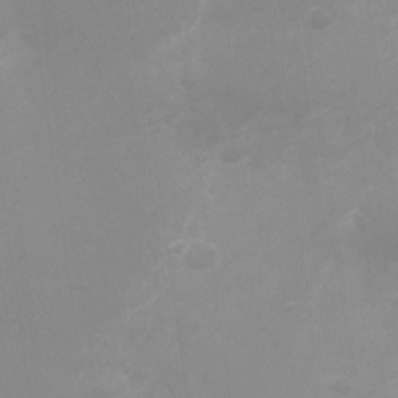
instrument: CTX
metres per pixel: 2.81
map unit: Nhu
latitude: -27.5399
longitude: -75.3482
